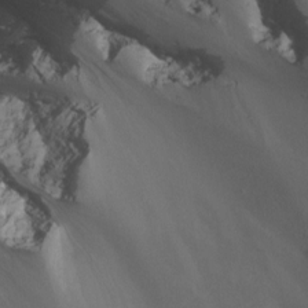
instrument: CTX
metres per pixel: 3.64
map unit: Nhu
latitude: -9.1620
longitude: -78.8002
